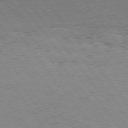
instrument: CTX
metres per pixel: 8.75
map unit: Hpe
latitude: 75.6316
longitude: -143.3293
